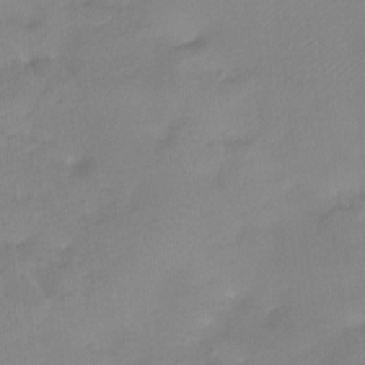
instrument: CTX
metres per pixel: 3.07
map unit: Htu
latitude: -13.8045
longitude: -45.6694
